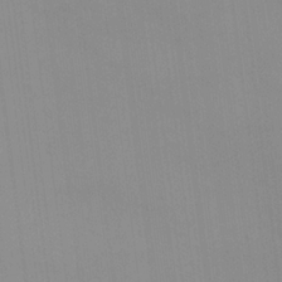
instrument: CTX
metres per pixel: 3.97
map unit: Nhu
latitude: 22.6301
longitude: -62.9325
